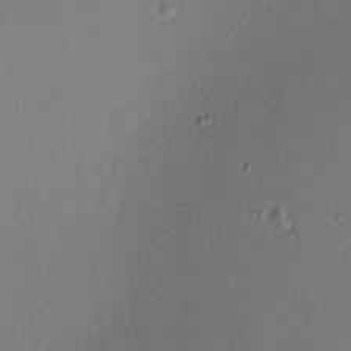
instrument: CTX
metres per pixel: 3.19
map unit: Nhu
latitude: 0.3467
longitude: -79.2159
